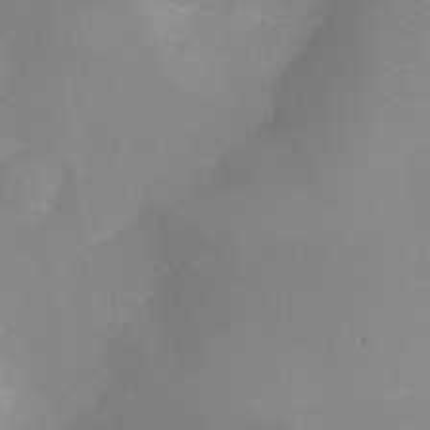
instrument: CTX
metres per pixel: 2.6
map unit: Nhe
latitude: -20.0094
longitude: 144.1984
